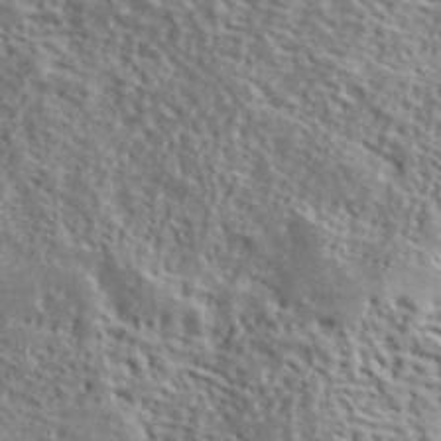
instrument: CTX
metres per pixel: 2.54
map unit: lHvf
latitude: 40.0444
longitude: -87.0080
